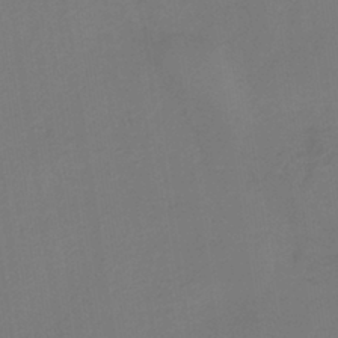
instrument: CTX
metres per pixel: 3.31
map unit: HNb
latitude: -37.6344
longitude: 54.8219
